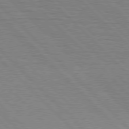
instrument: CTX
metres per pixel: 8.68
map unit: Hpe
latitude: 76.9136
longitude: -127.3104
